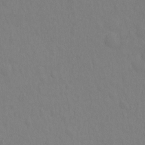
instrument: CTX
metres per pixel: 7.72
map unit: Hto
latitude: -10.8786
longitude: -38.2711
